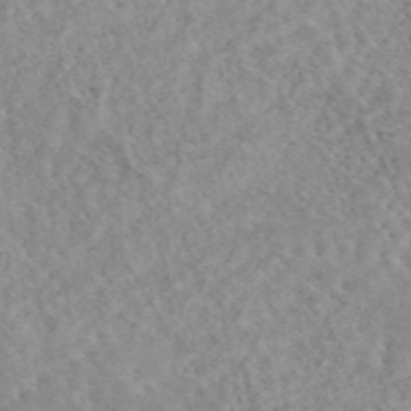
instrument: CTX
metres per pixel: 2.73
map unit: eAb
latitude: 44.6301
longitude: 115.9178
